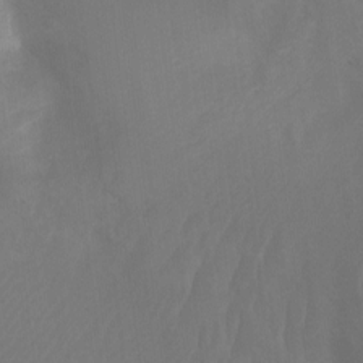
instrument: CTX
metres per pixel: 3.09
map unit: Ht
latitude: -3.0486
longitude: -28.5923
